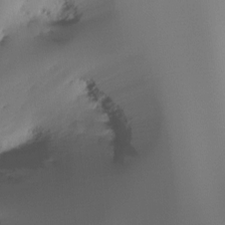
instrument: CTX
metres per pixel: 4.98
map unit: Ht
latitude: -16.3118
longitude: -48.7813
